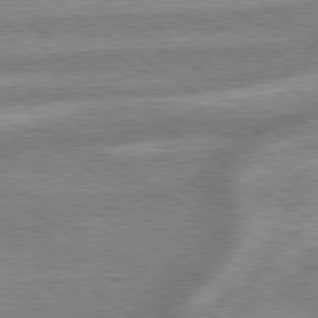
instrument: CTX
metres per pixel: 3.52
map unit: lApd
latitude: 79.4049
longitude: -169.7828
